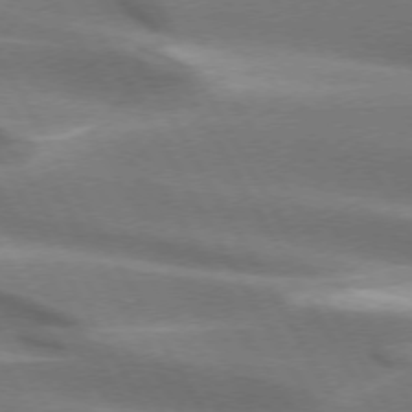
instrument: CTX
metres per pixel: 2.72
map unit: lApd
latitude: 73.4049
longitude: -51.0080
